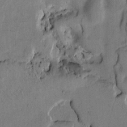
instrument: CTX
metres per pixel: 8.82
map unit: Htu
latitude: 3.3292
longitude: 179.2754
